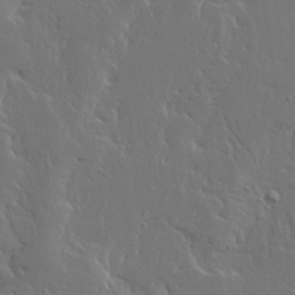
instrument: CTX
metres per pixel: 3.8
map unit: Ave
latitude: 13.8395
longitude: -137.5560
